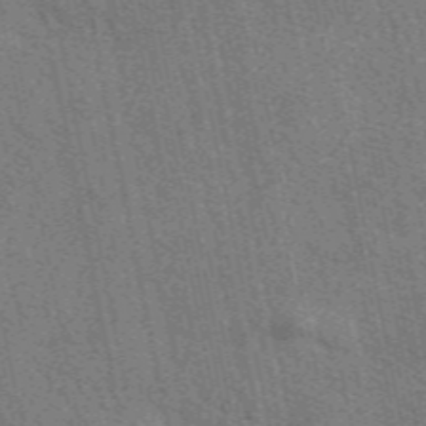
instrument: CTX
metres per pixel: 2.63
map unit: eAb
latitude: 49.3860
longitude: 116.1983
